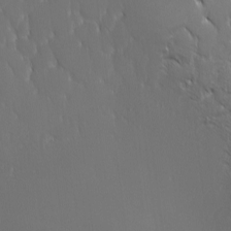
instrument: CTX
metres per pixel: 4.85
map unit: Ave
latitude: 1.9717
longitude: -113.4615
